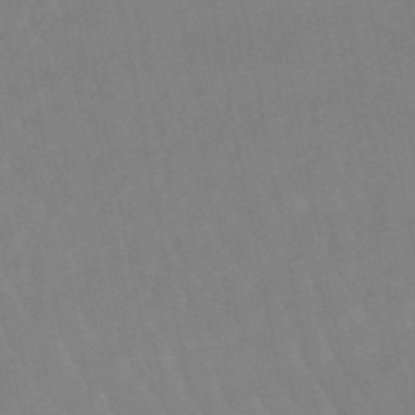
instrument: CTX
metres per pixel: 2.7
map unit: lHb
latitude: -48.9353
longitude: 75.8045
